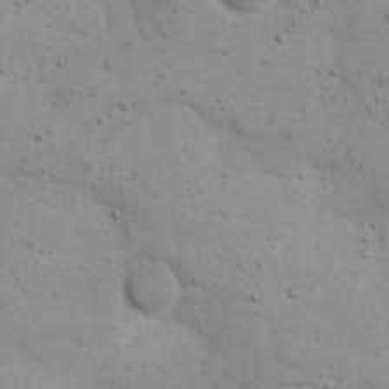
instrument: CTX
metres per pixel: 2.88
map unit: eHh
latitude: 20.6869
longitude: -62.7624
